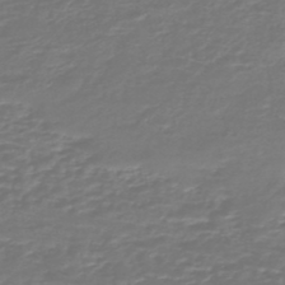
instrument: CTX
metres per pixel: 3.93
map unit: HNb
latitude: -47.4265
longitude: 53.5021
